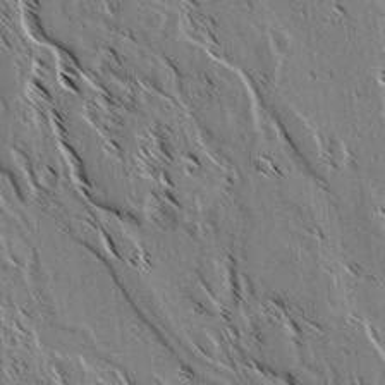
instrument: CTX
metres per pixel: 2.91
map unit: lAvf
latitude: 2.7624
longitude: -105.4427
